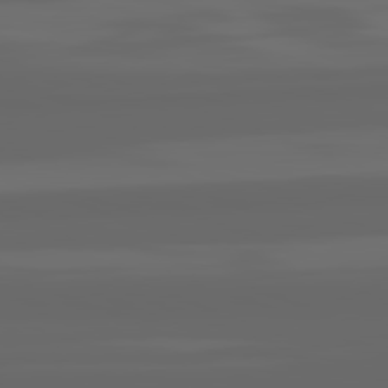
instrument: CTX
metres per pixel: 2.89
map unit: lApd
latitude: 82.0822
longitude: -169.4427
